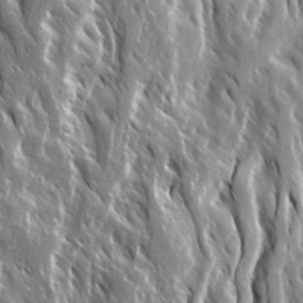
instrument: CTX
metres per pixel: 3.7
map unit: Ave
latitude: 15.2159
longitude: -132.8947
